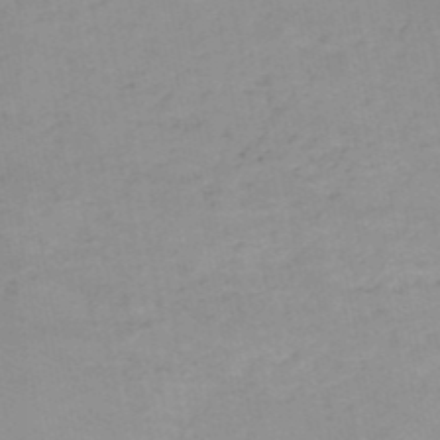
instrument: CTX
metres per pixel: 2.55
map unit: HNb
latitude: -51.8422
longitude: -52.0255
